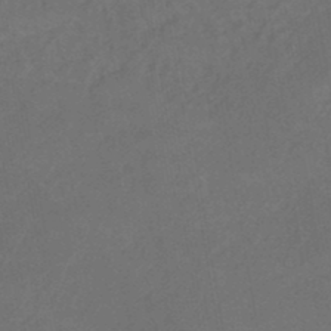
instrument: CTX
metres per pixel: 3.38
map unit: eHb
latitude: -46.8975
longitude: 85.5021
